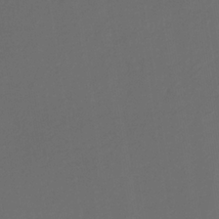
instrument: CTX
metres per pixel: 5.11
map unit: eHb
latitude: -32.0283
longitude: 71.9745
